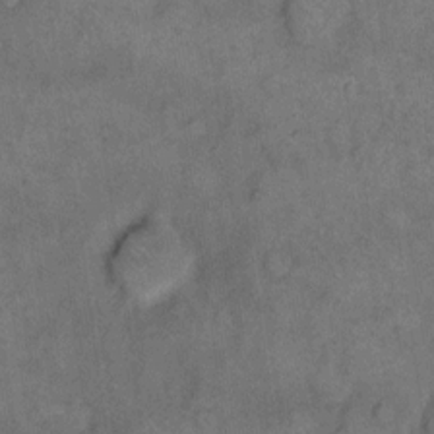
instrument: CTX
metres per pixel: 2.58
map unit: eHh
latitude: 14.2334
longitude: -65.1214
